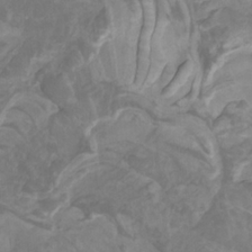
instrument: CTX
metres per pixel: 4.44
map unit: Nhu
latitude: -9.9556
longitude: -75.5182
